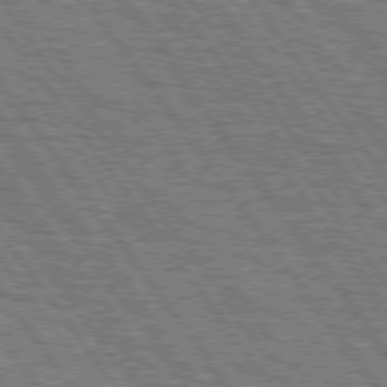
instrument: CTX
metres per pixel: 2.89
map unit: Hpe
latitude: 75.2915
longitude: -152.2901
